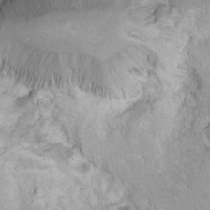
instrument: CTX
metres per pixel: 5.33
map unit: Hto
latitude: 7.5938
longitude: -30.6302
